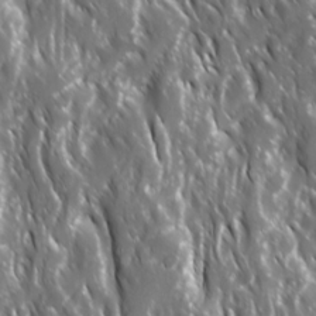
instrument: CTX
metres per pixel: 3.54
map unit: Ave
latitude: 15.4238
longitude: -132.9136
